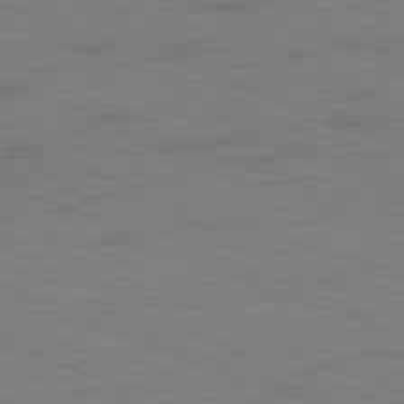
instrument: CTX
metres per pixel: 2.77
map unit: Ap
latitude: -81.4077
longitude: -73.2537
